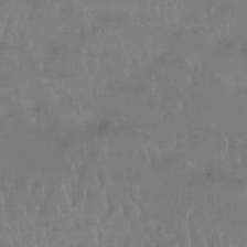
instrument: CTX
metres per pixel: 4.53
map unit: Htu
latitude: -14.6141
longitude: -46.4601
